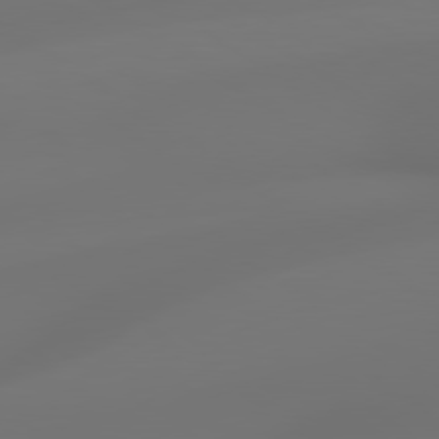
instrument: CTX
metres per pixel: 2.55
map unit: lApd
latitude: 79.1592
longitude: -137.5749
